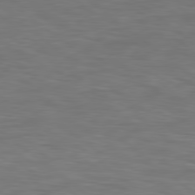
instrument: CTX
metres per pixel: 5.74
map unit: Hpe
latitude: 78.3845
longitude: 175.5588
